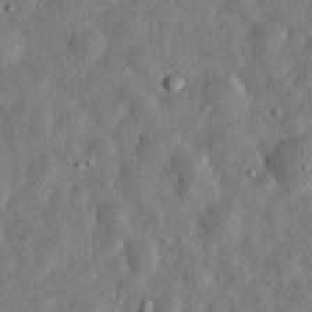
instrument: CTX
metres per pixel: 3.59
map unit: eHh
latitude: 32.8191
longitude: -75.3293
